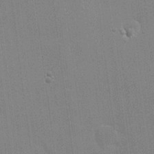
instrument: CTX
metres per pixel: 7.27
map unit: eHh
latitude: 19.1781
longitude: -68.2523
